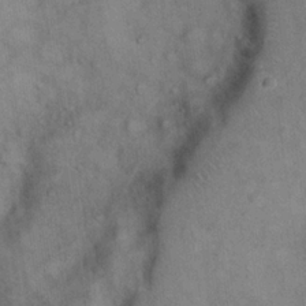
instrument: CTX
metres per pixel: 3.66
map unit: eHh
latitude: 22.4601
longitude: -61.4048
